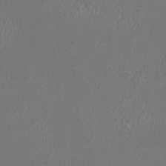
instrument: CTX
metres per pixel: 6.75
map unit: HNhu
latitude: 0.6868
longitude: -0.8380
